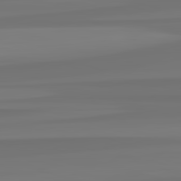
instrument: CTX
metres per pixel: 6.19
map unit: lApd
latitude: 82.9324
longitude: 160.9164
